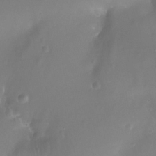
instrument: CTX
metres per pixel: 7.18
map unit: Nhe
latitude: -35.9556
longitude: -130.9325
